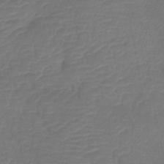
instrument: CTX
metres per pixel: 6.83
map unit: eHb
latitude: -39.8989
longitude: 76.7841
